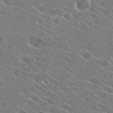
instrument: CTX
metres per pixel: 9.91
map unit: Hto
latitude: 28.7813
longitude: -43.2726
